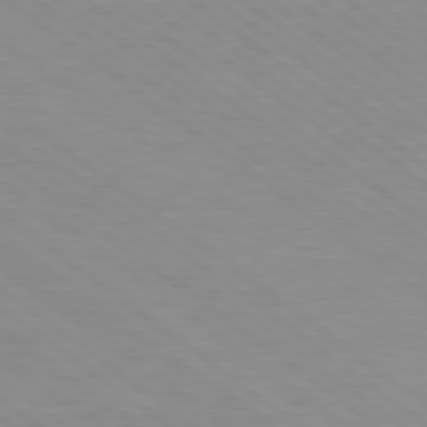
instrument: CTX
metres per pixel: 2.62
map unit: Hpe
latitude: 78.8002
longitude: -122.0444
